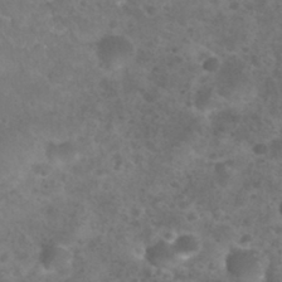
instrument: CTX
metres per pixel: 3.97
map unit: Nhu
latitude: 29.0458
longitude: -49.9528
